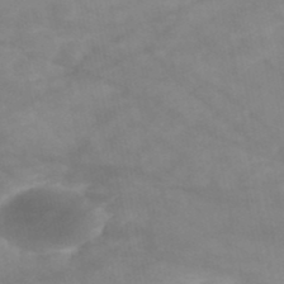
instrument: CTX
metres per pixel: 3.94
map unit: HNb
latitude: -49.5777
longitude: -38.9703
